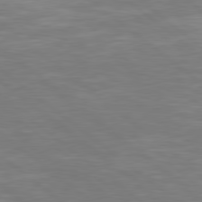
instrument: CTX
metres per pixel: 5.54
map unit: Hpe
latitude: 78.7435
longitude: -126.0444
